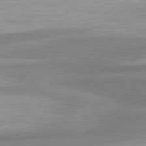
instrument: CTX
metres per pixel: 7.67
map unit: lApd
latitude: 80.6679
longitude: 175.6910
